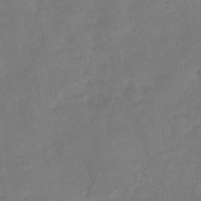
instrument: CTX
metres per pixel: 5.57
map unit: Nhu
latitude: -29.4266
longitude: -62.4601
